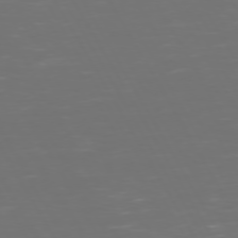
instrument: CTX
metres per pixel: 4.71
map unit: Hpe
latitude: 72.4790
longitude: -126.1389
